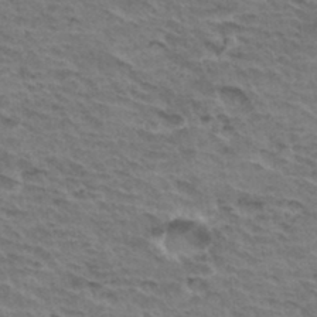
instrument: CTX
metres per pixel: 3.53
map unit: Hto
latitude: 34.8758
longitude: -43.9906
